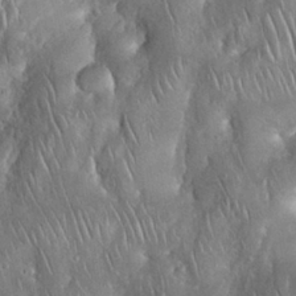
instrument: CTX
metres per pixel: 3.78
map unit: Nhu
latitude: 28.1955
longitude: -67.4426
